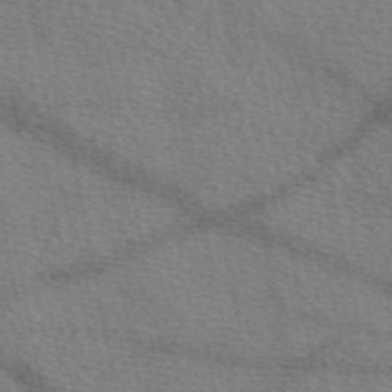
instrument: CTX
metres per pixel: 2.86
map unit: eAb
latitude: 50.6490
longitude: 108.6141
